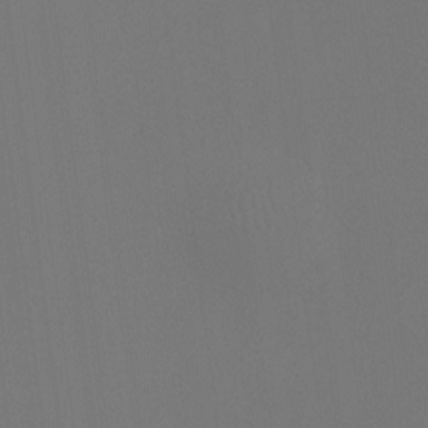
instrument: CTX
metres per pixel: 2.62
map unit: Htu
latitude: -13.8422
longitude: -48.4034
